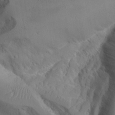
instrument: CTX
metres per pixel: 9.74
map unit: Aa
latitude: 24.5167
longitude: -127.8961
